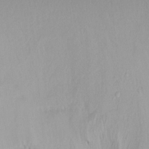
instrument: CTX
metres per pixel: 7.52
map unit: Ht
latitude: -15.6155
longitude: -45.0836
